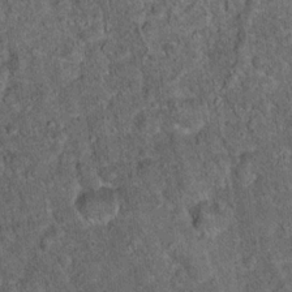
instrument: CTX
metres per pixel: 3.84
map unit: Hto
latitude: 15.8017
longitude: -34.8002
